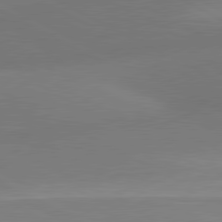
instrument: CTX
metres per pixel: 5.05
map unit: lApd
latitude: 80.9325
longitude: 127.6532
